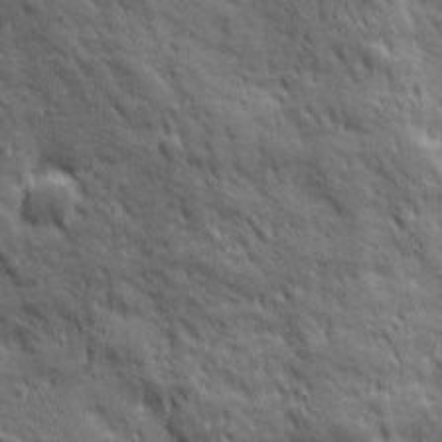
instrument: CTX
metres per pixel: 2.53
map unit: Ave
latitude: 19.7449
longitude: -134.4979
